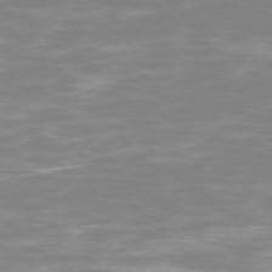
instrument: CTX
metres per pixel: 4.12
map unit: Ap
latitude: -74.9353
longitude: -76.0444
